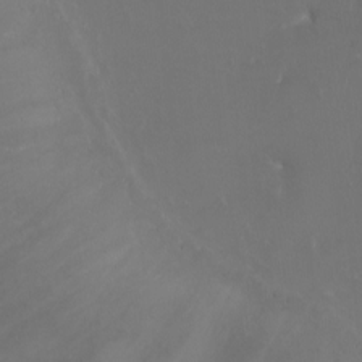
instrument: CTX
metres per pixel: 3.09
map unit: Ht
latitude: -1.5966
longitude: -20.6680
